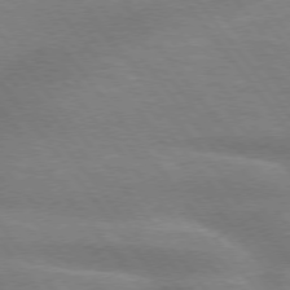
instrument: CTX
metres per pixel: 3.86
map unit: lApd
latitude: 74.8002
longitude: -58.4790
